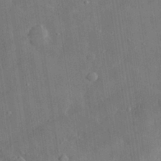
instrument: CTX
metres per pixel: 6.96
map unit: eHh
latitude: 31.4049
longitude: -78.1200
